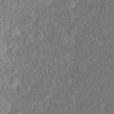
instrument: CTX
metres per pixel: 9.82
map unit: eHh
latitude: 17.6883
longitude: -73.5938
